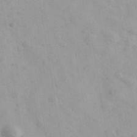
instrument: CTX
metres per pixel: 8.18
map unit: Ave
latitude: 39.2159
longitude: -107.1781
